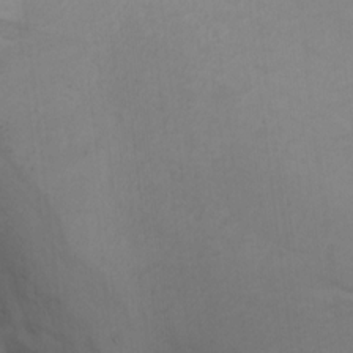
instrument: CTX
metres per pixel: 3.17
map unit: Ht
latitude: 10.9703
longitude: -32.6679
